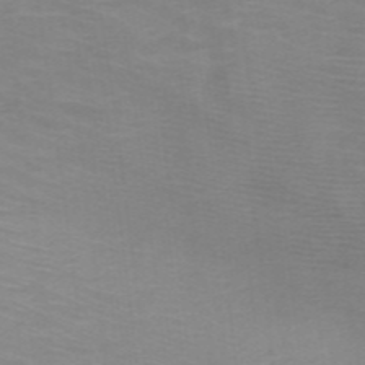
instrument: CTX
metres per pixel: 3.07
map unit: HNb
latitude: -48.1795
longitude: -45.8394
